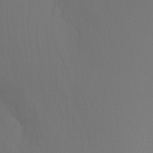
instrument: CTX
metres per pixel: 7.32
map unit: Nhu
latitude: -14.9920
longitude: -52.8002
